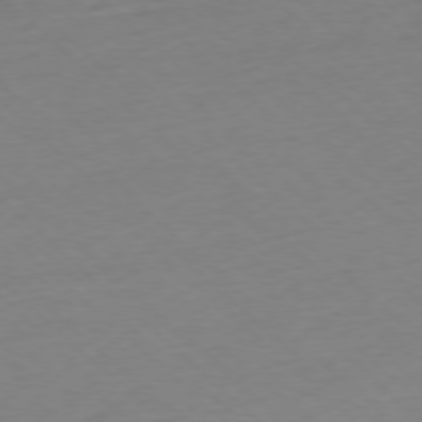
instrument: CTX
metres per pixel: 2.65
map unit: Ap
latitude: -77.2187
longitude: -97.3104
